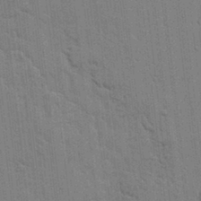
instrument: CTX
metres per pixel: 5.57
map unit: lHvf
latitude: 17.4049
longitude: -113.2537
